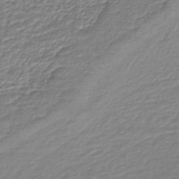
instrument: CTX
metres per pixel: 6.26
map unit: lHb
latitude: -44.9920
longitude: 59.6343
